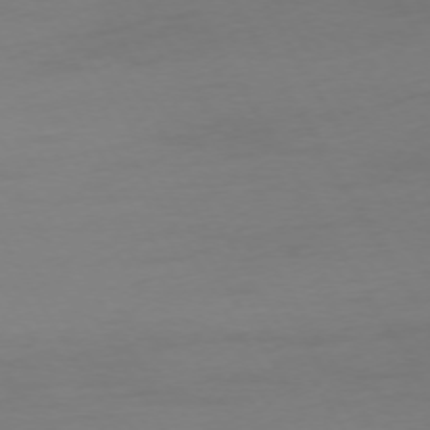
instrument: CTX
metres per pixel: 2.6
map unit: Ap
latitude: -74.9542
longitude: -68.8758
